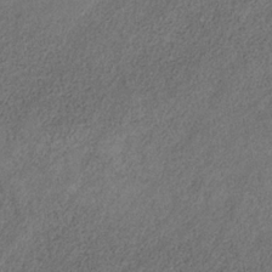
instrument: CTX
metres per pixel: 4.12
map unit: HNb
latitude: -32.0850
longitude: 58.4628
